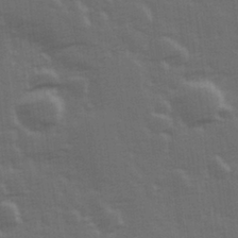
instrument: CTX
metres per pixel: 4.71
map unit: Hve
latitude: 26.7057
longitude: 146.7274
